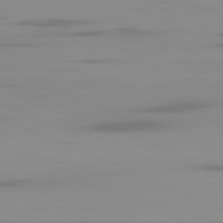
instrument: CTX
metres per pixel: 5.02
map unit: Ap
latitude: -81.4266
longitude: -61.0269
